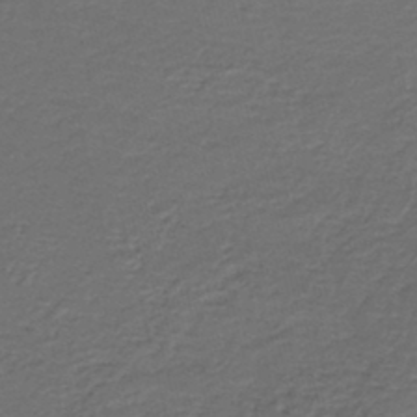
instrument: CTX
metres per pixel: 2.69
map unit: HNb
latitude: -43.7288
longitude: 50.6329
